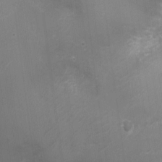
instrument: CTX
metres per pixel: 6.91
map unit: Ht
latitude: -3.1998
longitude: -17.0458
